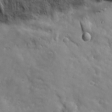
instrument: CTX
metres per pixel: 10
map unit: Ave
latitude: 17.7072
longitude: -133.4426
